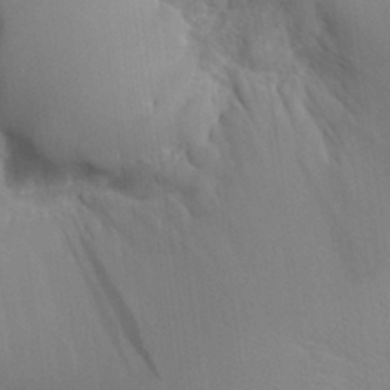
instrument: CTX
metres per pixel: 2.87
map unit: Aa
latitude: 26.2145
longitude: -132.1578
